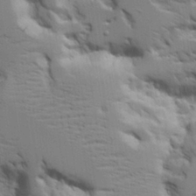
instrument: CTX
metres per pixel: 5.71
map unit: Aa
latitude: 20.9136
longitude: -123.9906
